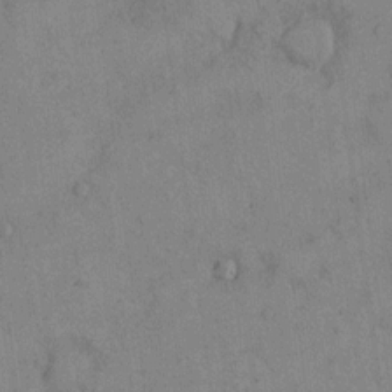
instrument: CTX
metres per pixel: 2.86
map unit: Hto
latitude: 11.8206
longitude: -59.6505
